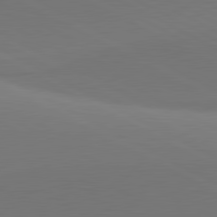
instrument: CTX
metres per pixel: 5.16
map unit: lApd
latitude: 81.1592
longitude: 146.3495
